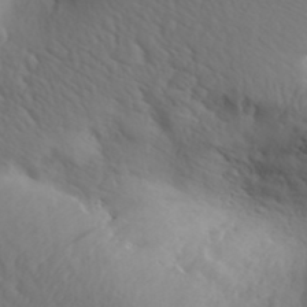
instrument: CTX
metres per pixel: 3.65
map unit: Aa
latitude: 31.2537
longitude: -146.2334
